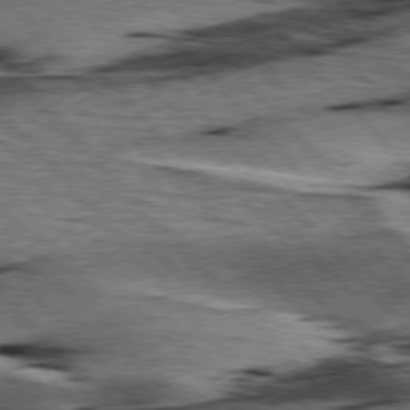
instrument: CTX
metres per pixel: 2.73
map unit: lApd
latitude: 76.5356
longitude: -71.7449
